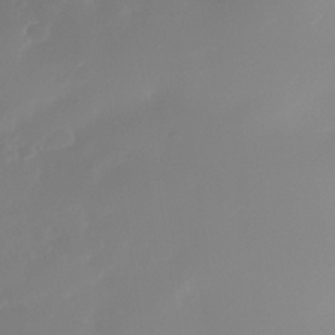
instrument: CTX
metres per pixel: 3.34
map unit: Nhe
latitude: -34.5385
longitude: -145.1403
